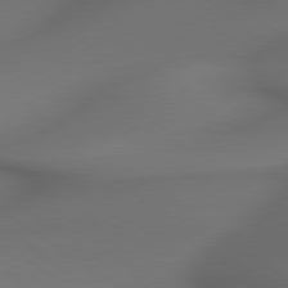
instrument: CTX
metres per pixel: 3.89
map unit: lApd
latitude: 79.3860
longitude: -174.1956
